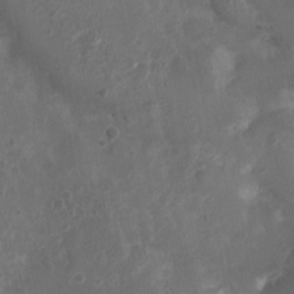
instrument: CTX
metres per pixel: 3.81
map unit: Nhu
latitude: 3.6883
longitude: -15.2915
